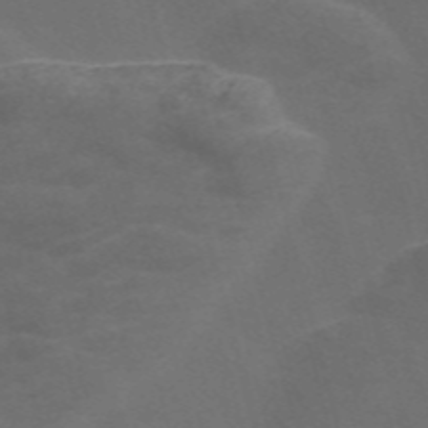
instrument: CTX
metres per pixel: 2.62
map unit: Nve
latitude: -58.2739
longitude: 65.1054
